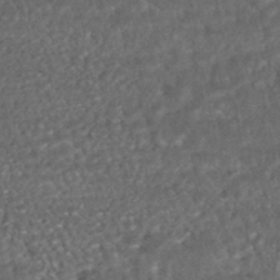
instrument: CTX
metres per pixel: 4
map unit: HNhu
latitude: -46.2172
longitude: 104.8030
